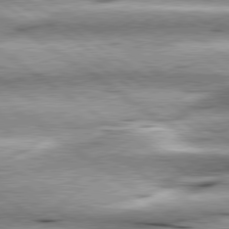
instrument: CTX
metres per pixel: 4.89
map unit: lApd
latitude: 79.6127
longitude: -141.3859
